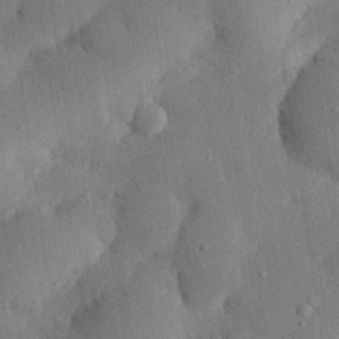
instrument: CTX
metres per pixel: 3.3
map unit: eHh
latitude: 28.2900
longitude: -79.6316
